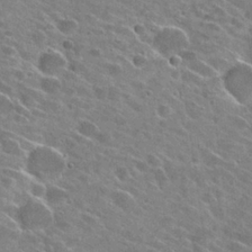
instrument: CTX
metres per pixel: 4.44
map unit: Hto
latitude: 26.1578
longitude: -42.9136
